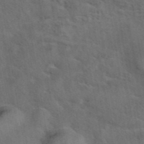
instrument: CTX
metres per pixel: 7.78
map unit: eAb
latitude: 42.3845
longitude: 108.3684
